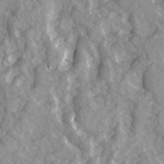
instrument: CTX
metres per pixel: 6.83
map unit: Ave
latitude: 14.7247
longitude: -132.3845
